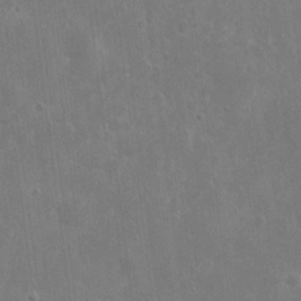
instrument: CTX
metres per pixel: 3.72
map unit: eHh
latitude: 8.7435
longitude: -72.8002
